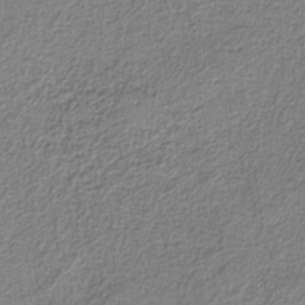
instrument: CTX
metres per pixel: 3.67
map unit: eAb
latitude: -37.6155
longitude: 52.7274
